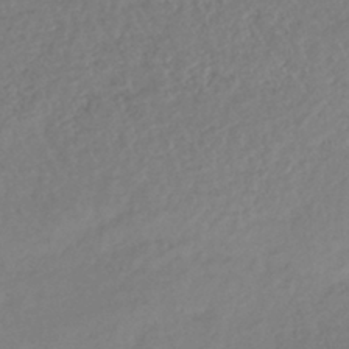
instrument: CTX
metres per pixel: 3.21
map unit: lHb
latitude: -40.3306
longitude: 73.2187
